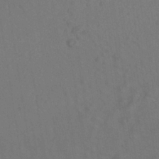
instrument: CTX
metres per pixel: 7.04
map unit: ANa
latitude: -39.5399
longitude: 95.8800
